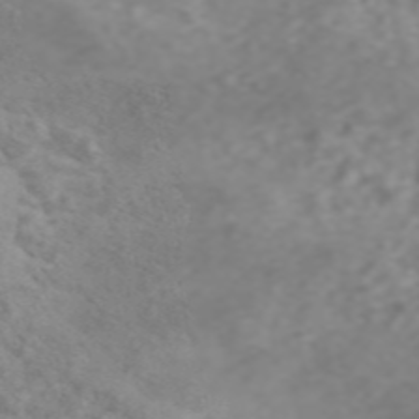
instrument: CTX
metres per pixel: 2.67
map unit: ANa
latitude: 46.2712
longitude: 21.7099
